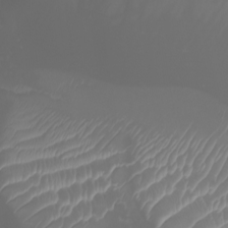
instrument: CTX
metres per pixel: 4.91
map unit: Nhu
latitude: -5.1620
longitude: -79.9528
